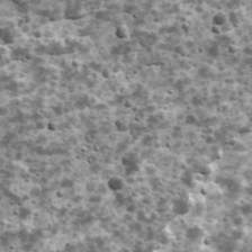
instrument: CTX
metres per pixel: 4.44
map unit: Ave
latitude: 17.2915
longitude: -134.5357
